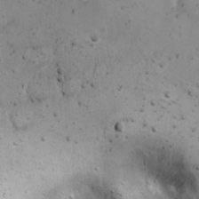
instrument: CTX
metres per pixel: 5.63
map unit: eHh
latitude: 22.7246
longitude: -69.6883
